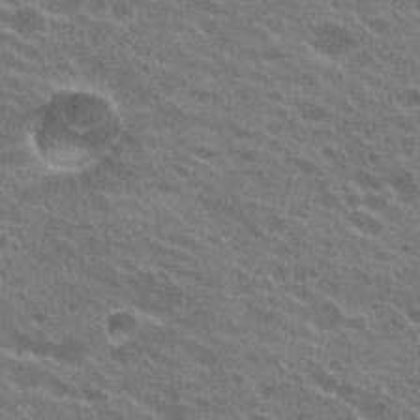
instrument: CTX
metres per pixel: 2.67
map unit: Hto
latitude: 23.7072
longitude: -38.1956
